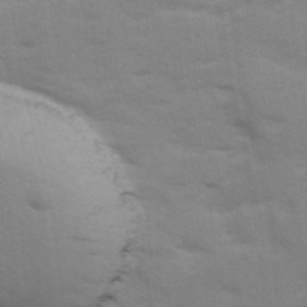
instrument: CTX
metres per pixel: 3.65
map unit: Ave
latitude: 11.4993
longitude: -102.1200
